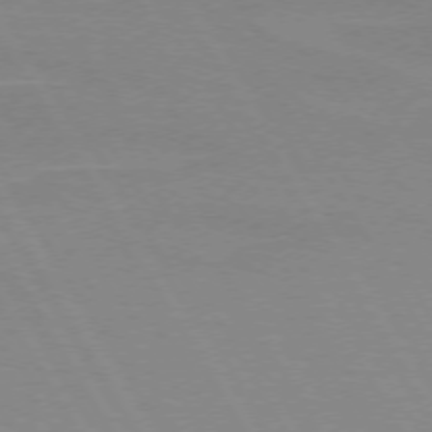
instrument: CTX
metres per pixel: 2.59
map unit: lApd
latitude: 72.5924
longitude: -56.0444
